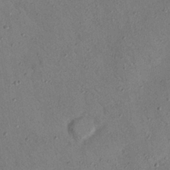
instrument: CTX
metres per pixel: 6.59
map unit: Nhu
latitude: 24.8002
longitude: -73.5183
